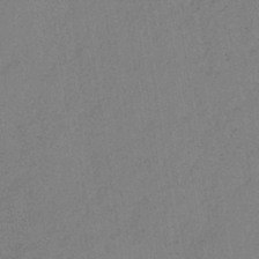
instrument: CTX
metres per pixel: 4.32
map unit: lHb
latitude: -35.0108
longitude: 63.8422
